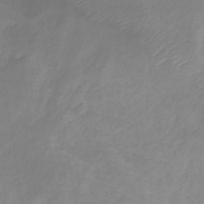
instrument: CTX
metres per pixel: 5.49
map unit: lHb
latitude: -37.5210
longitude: 73.4832
